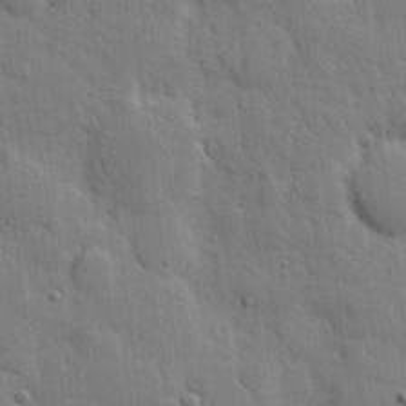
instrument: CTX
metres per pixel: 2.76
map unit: eHh
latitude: 5.7450
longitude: -70.9702
